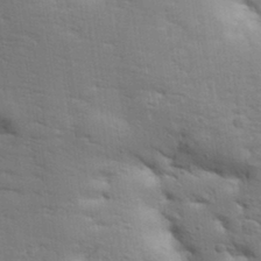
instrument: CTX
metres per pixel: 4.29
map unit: Aa
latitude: 32.8380
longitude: -144.9702
